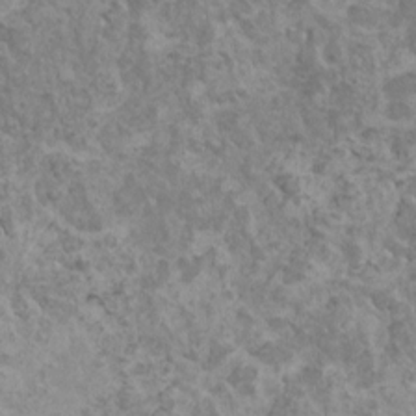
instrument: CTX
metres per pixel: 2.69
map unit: HNhu
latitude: 0.4790
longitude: 3.4265
